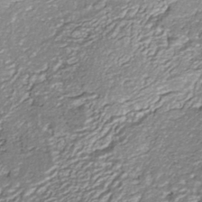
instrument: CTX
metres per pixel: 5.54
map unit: ANa
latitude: -40.7652
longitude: 105.2376
